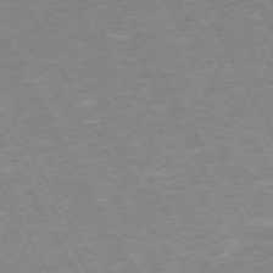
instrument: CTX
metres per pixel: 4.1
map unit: Hpe
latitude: -72.2928
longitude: 9.9178
